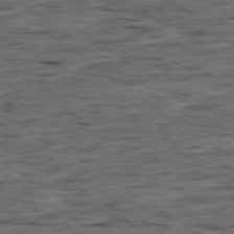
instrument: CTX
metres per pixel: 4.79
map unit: Ap
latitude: -79.3509
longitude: -90.3845
